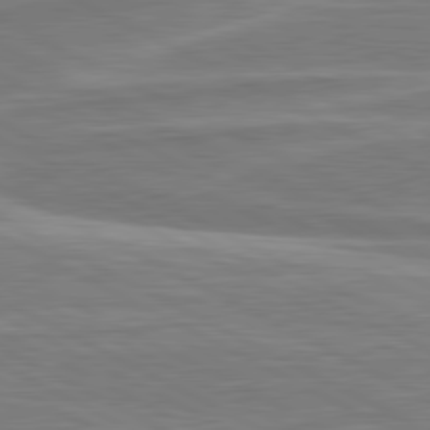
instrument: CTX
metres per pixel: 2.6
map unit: lApd
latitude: 80.9136
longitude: -174.1011
